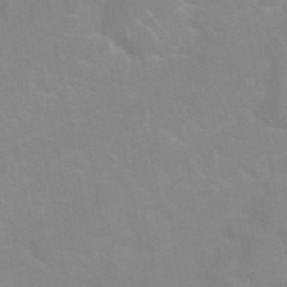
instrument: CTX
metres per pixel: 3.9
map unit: Nhu
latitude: 26.9703
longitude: -61.8205
